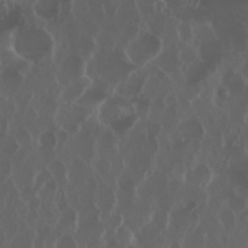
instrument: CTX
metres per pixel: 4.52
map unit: Nhu
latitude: 29.8961
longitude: -59.7261
